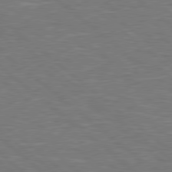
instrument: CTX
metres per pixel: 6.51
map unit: Hpe
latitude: 78.5924
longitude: -152.9703
